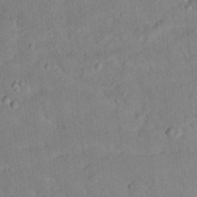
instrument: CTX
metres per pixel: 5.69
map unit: Hto
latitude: 16.2334
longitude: -35.4804
